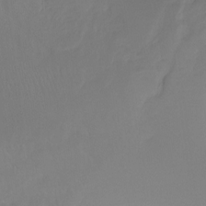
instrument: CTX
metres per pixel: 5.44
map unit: Ht
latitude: -15.8612
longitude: -49.6694
